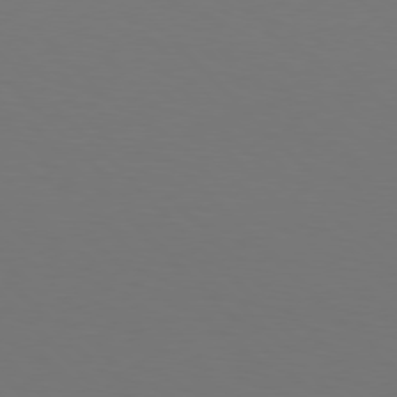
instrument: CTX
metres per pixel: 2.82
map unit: Hpe
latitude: 77.0647
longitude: -167.7260
